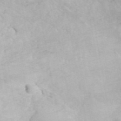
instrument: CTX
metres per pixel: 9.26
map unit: ANa
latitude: 42.4034
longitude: 55.0676
